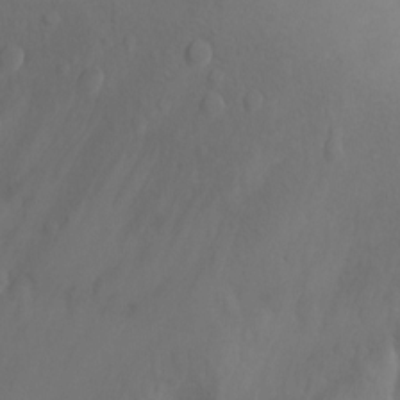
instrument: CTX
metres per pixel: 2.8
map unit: Ht
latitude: -1.9556
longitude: -27.4993
